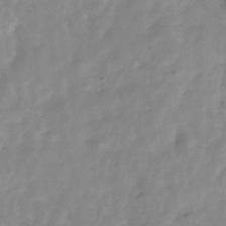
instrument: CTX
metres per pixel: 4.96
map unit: Hve
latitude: -31.3509
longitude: 92.3684
